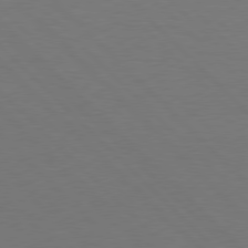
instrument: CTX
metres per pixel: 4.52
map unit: Hpe
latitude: 77.9528
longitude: -163.8206
